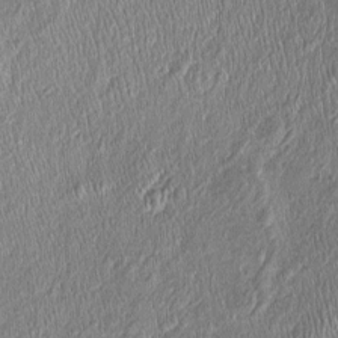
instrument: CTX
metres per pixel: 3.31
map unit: Htu
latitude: -6.2172
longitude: 158.6896
